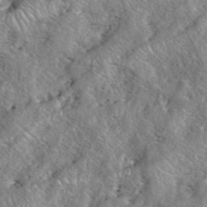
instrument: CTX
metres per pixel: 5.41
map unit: eHh
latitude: 40.4034
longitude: -56.6112
